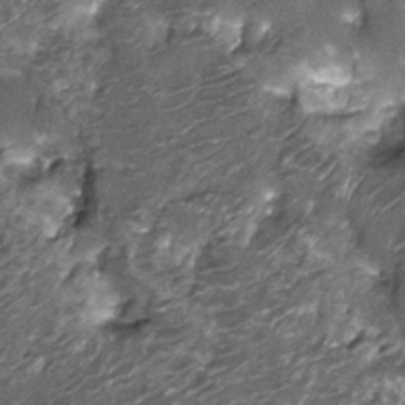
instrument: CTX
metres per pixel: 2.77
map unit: Nhu
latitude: -13.2376
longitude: -22.7813
